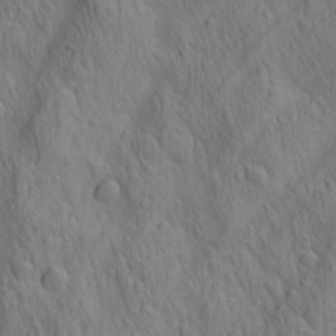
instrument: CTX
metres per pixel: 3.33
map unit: lAa
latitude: 22.2900
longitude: -138.0822
